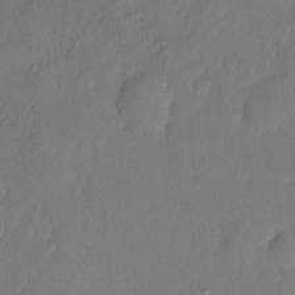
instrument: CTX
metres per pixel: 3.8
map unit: eHh
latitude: 5.2726
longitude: -72.6113
